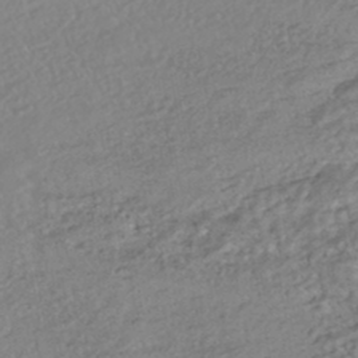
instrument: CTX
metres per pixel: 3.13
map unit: HNhu
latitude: -44.3684
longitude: 103.8422
